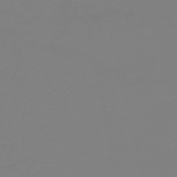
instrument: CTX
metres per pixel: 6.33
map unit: lHb
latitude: -45.4643
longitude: 59.3320
